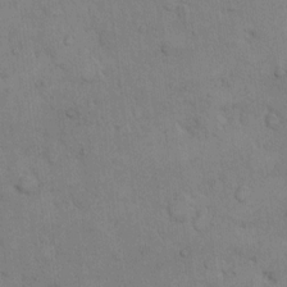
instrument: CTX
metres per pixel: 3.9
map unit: Hto
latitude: 8.6869
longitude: -61.1403
